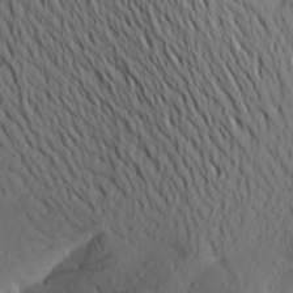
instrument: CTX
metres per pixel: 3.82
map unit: Aa
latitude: 26.4034
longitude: -146.8002
